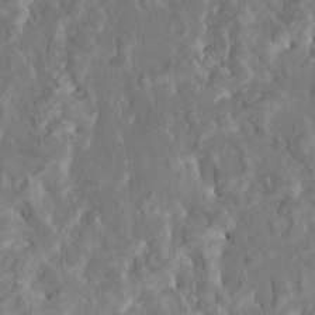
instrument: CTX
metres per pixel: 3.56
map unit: HNhu
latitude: 5.0647
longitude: 9.8233
